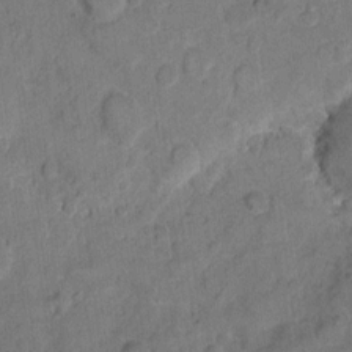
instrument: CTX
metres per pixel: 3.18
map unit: eHh
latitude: 11.3671
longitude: -64.8002
